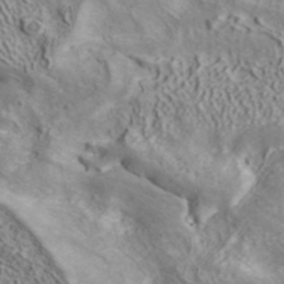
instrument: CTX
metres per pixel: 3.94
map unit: ANa
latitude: 41.0647
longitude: 14.9164
